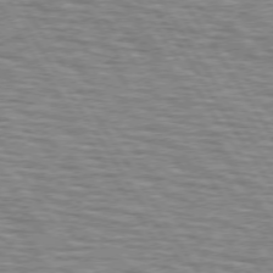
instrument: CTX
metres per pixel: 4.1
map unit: lApd
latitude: 73.7450
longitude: -72.6113
